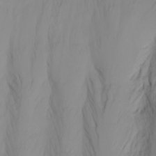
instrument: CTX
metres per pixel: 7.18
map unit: Nhu
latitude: -0.3685
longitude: -74.9703
